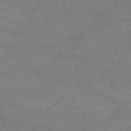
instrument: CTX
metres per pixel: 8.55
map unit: lHb
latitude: -46.4629
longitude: 62.1983
